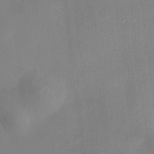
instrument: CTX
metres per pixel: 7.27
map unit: HNhu
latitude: 10.4412
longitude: 11.0109
